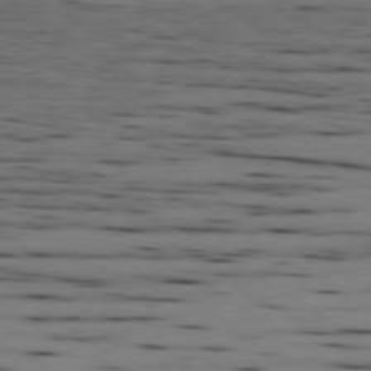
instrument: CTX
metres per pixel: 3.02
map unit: Ap
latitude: -79.6910
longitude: -101.3293
